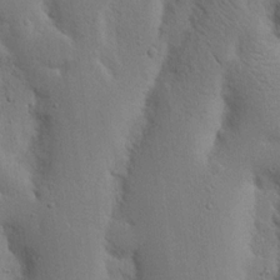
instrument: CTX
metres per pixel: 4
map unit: Nhu
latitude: 19.7449
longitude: -75.3104
